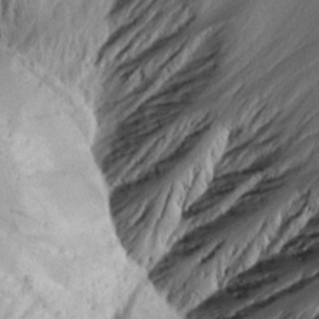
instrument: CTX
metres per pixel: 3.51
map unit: Aa
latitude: 13.4049
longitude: -141.6504
